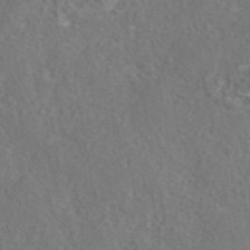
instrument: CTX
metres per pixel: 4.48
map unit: eAb
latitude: 42.6491
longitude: 104.8786
